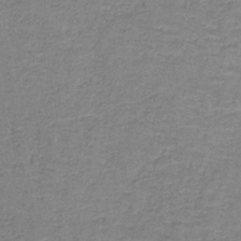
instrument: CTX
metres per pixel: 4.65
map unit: eAb
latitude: -36.1039
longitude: 52.8219
